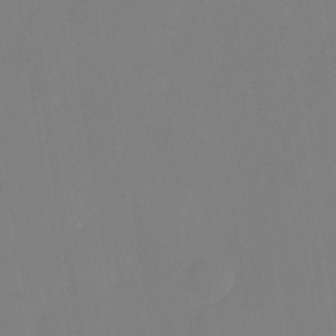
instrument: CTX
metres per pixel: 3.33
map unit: HNhu
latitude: -27.6910
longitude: 74.2551
